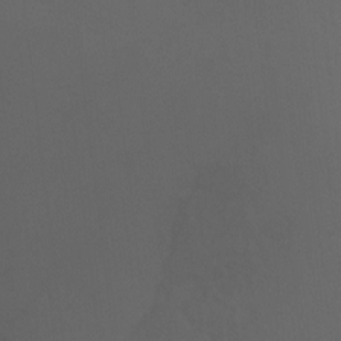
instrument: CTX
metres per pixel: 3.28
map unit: Ht
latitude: 1.8583
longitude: -25.0080
